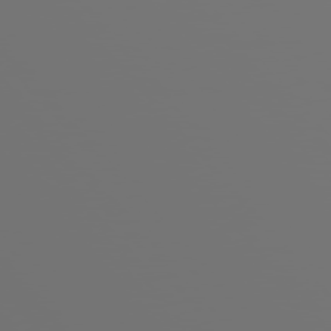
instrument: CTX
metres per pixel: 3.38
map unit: Hpe
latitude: 76.2333
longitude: -127.7639
